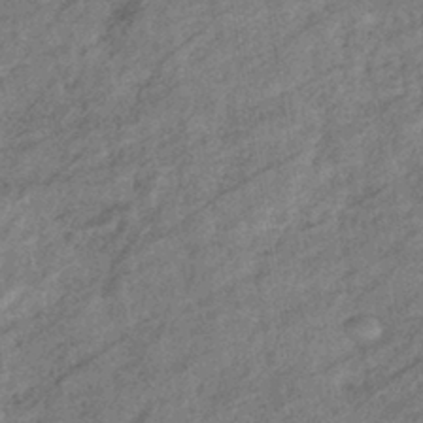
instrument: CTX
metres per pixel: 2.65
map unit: eHb
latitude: -40.4818
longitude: 82.1228
